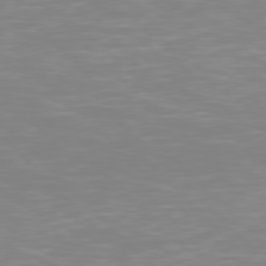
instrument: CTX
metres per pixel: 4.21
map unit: Hpe
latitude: 77.2348
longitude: -176.4790
